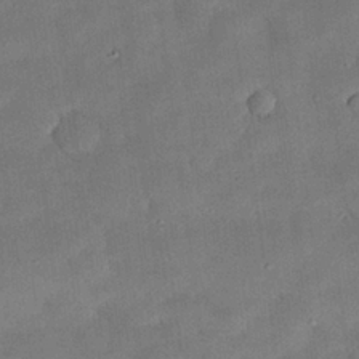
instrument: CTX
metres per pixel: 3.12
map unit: Nhu
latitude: 25.7827
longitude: -71.3670
